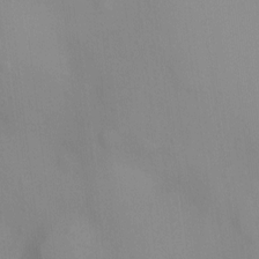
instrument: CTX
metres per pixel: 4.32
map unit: Ht
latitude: -10.5574
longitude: -45.8772
